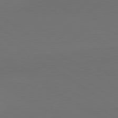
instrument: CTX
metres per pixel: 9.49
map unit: lApd
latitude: 81.3859
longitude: 153.5021
